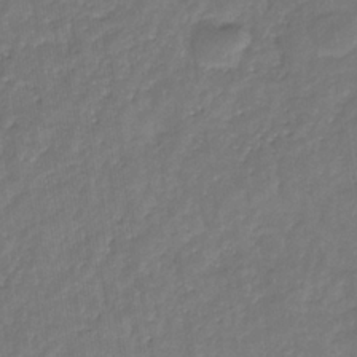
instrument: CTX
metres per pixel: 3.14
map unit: eHb
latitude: -30.6707
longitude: 71.8989
